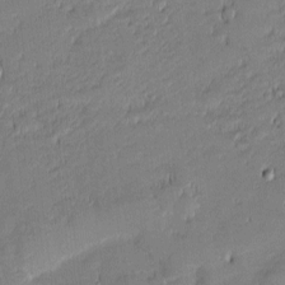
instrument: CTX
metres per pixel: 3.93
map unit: eHh
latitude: -1.9367
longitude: -83.0269
